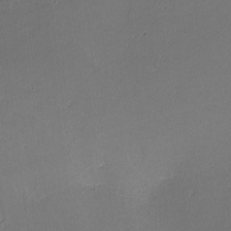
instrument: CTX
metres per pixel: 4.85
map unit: lHvf
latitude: -10.7085
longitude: -103.9339
